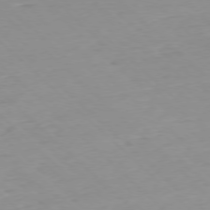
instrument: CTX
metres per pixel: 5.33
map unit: Ap
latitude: -77.4832
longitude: -90.5357
